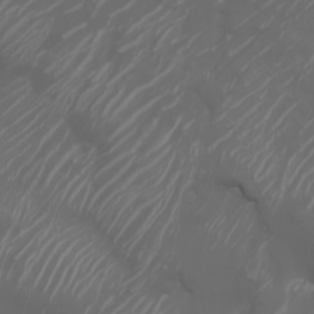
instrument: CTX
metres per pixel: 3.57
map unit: Nhu
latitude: -7.7666
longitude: -82.7813
